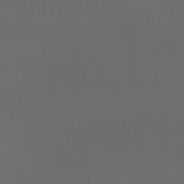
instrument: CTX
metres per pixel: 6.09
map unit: Aa
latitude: -8.8597
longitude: -78.0822
